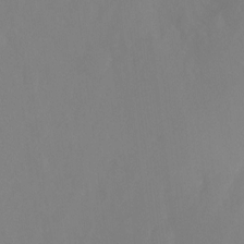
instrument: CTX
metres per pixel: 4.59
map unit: Ht
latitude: -9.9745
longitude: -33.2537
